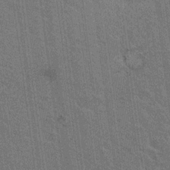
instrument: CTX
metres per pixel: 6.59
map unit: Nhu
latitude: 17.9339
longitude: -30.8569
